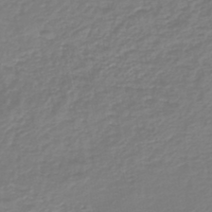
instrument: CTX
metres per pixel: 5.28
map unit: lHb
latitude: -46.0661
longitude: 62.4440
